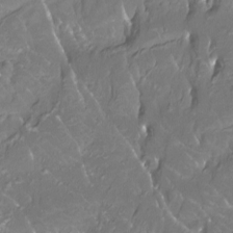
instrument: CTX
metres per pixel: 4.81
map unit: Htu
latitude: -12.3684
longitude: -71.6694
